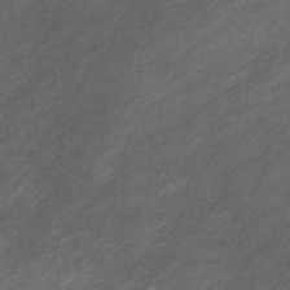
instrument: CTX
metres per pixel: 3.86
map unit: eHb
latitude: -32.2740
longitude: 70.6896
